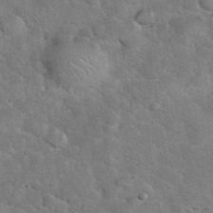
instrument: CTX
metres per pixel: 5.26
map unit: eHh
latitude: 37.3104
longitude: -65.6127
